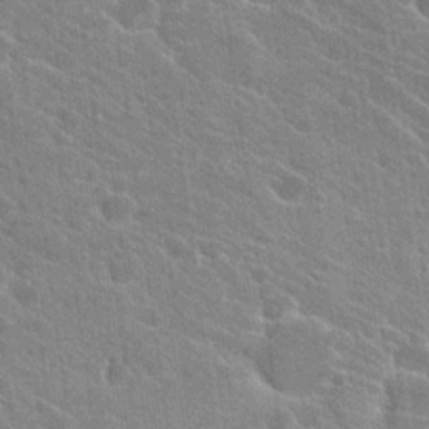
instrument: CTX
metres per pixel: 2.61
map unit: Hto
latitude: 23.5182
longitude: -40.8380
